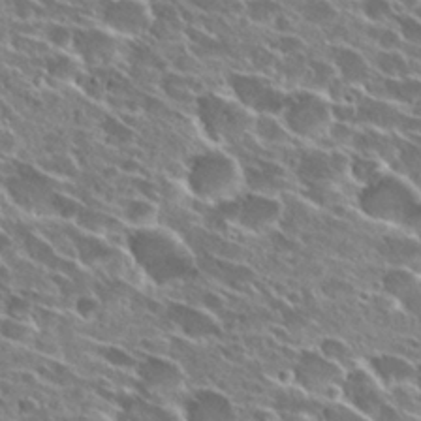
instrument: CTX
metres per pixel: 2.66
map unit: Hto
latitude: 27.7072
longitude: -43.7261
